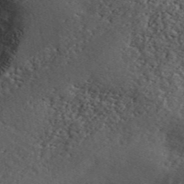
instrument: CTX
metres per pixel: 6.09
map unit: ANa
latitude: 43.7261
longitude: 47.7666
